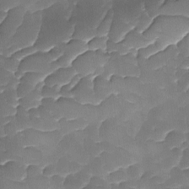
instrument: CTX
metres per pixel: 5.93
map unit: Ave
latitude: -9.1809
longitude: -122.6868
